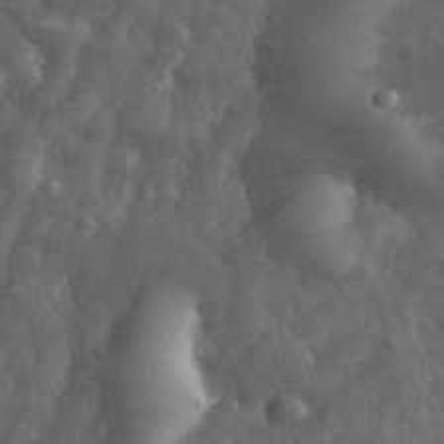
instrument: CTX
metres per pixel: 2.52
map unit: eHh
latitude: 32.1389
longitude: -72.4412
